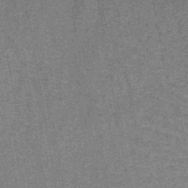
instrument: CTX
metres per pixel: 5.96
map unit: lHb
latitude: -40.8597
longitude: 58.8407
